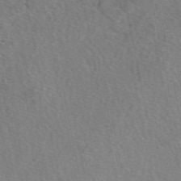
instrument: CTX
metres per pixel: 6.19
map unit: eAb
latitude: 49.8205
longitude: 112.5196
